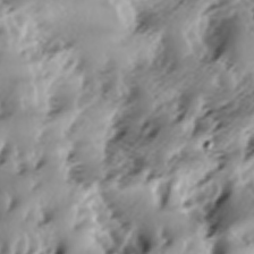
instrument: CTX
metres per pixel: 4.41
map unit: lAa
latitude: -6.5007
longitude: -124.1200
